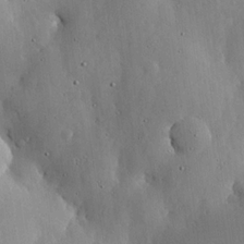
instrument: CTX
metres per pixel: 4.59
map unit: lHvf
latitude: 20.1389
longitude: -114.8191
